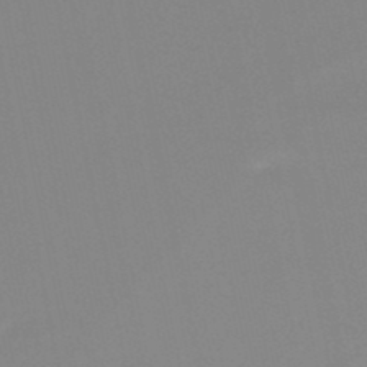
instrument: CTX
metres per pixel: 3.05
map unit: lHb
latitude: -48.3118
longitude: 80.8030
